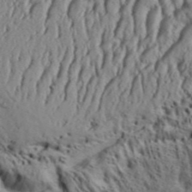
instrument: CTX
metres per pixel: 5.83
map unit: Aa
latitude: 33.1970
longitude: -136.4034
